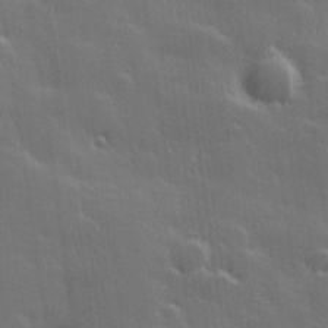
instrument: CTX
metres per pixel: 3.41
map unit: Hve
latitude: 27.8961
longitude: 144.7841
